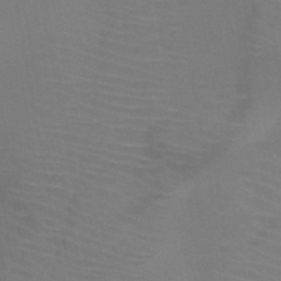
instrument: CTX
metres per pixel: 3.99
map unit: HNb
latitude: -47.2565
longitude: -43.7450
